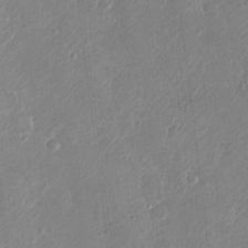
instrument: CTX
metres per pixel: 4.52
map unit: Ht
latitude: -3.1431
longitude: -20.1767
